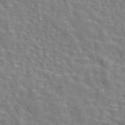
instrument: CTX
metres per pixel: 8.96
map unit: eAb
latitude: 44.6301
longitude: 110.1605
